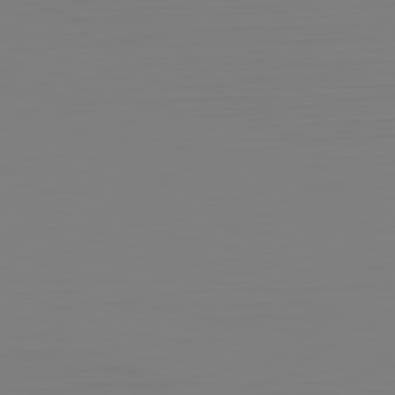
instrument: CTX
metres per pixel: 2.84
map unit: Hpe
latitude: -82.5007
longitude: 9.9556
